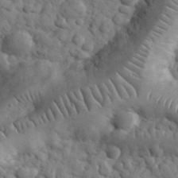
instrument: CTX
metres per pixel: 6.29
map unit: eHh
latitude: 33.1214
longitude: -67.5560
